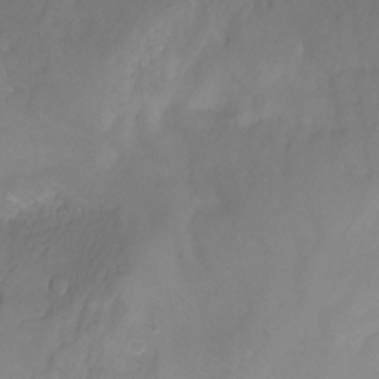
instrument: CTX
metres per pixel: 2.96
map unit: Nhu
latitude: -12.7463
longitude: -59.2537
